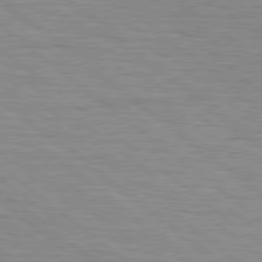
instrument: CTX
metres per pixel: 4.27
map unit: Hpe
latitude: 78.8758
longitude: -140.9702
